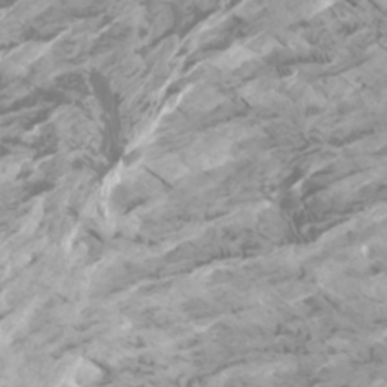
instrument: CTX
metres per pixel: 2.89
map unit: Htu
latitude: -5.3509
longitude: -73.9339
